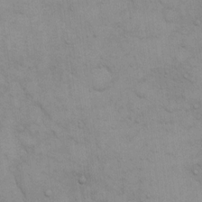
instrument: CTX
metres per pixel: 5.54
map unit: eHh
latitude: 16.2712
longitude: -66.2333
